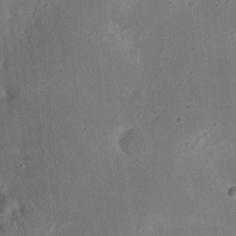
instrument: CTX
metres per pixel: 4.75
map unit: Nhu
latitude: 18.9891
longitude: -74.0633
